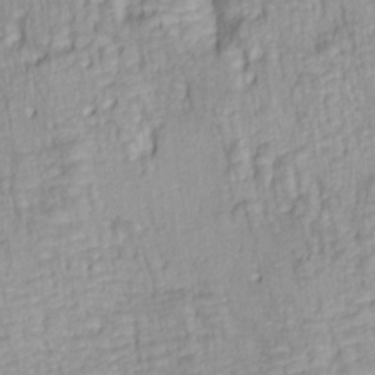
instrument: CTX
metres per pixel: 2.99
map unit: lAa
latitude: 6.2522
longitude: -115.2159
